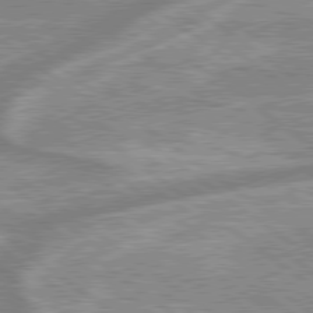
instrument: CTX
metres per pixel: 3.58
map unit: lApd
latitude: 79.3104
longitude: -168.8002
